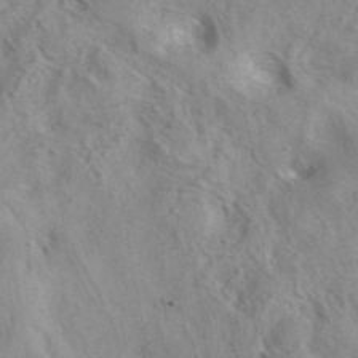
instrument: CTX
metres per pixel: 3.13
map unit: eAb
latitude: 41.0458
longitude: 105.4832
